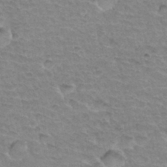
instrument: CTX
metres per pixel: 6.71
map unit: Hto
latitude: 34.3089
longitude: -45.9339
